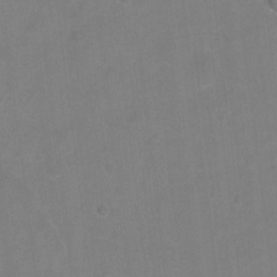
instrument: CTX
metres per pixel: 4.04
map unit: Hto
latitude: -5.3320
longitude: -35.8016
